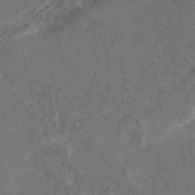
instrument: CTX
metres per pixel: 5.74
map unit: eAb
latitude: 46.4790
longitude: 113.8989
